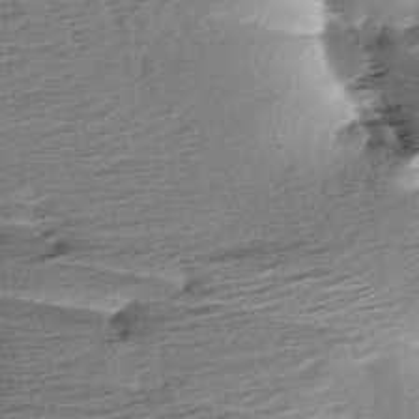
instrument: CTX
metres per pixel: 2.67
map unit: Aa
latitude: 6.4979
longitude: -137.5371
